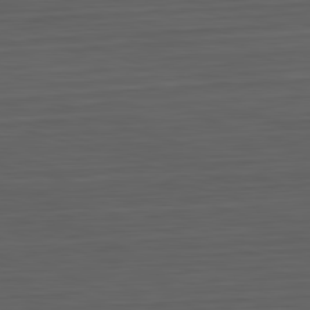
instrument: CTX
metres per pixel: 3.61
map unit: Hpe
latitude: -82.7274
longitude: 11.8611
